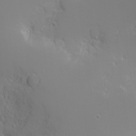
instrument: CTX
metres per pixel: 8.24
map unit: eHh
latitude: -5.4643
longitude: -86.4979
